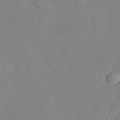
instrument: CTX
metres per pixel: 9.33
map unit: lHvf
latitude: 22.3656
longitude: 145.3510
